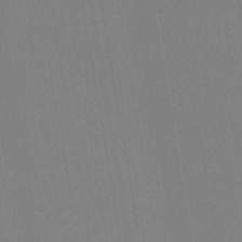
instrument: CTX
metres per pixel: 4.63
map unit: lHb
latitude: -46.5951
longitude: 60.6330
